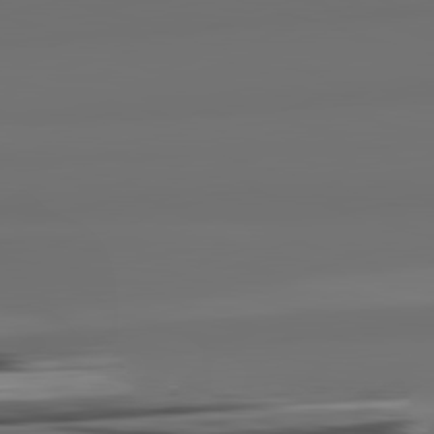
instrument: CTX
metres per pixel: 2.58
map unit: lApd
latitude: 82.7813
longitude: 160.5574
